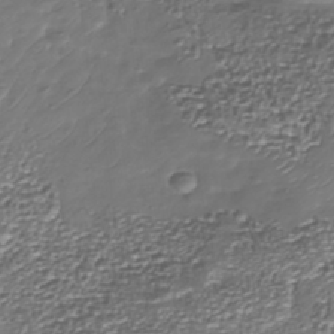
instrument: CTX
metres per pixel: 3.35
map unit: Nhu
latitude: -38.5574
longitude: -82.9135
